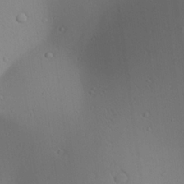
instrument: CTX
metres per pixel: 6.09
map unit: Ave
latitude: 23.1403
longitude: -136.8947
